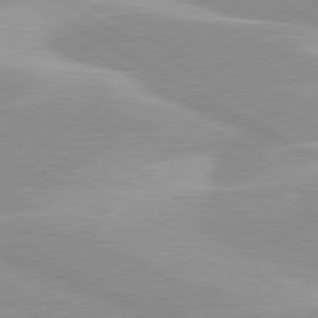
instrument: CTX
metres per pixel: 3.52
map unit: lApd
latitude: 80.1389
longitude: -124.1011
